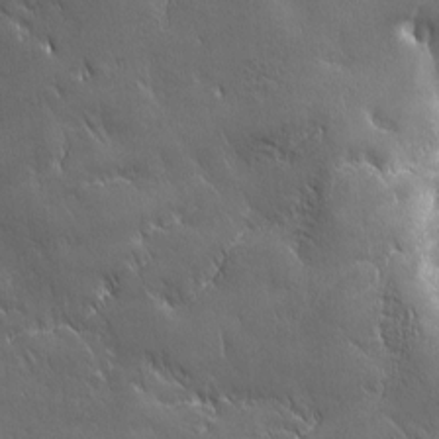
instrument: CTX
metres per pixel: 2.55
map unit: Ave
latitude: -7.4076
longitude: -122.3089
